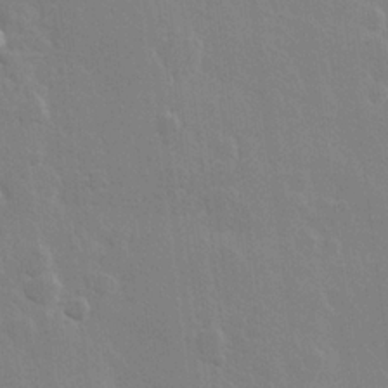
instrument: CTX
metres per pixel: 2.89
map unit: Hve
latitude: 22.3656
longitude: 148.7841
